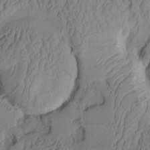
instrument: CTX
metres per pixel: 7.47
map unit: Aa
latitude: 7.6505
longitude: -128.0255
